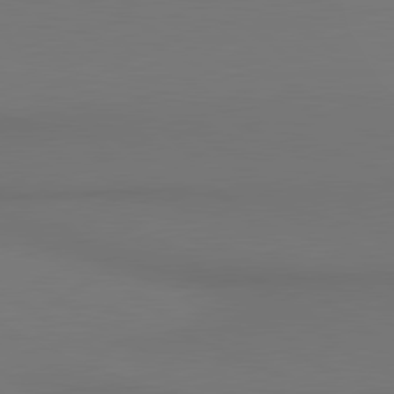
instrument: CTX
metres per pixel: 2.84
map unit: lApd
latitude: 80.6679
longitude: 154.8597
